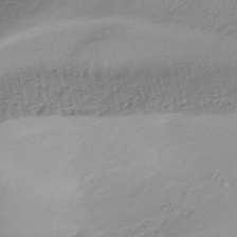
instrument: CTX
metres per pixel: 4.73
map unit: HNhu
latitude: -43.4643
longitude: 102.4062
